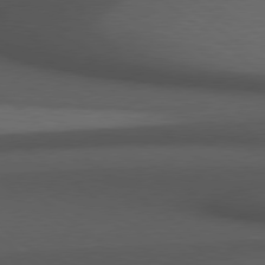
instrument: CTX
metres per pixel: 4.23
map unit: Hpe
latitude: 78.6869
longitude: -162.8569
